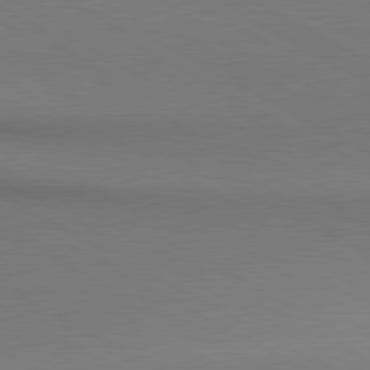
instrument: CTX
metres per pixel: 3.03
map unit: lApd
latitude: 80.6113
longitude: 155.6911
